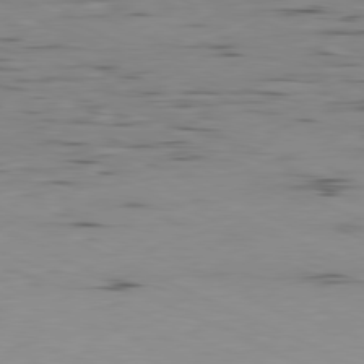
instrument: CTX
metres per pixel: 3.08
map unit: Ap
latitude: -80.9731
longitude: -93.2537
